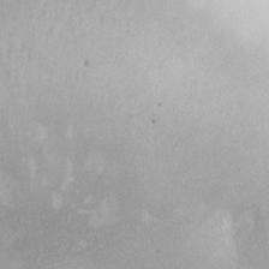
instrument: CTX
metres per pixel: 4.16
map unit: eHh
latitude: -8.5196
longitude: -68.6868
